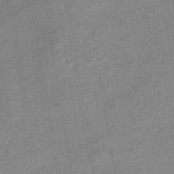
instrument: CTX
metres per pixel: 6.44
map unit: eHb
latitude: -36.1039
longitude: 73.8800
